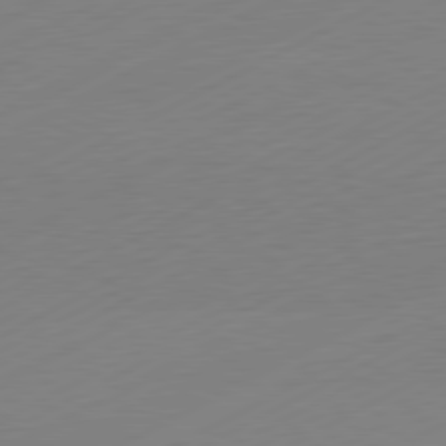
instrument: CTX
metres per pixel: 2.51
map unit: Hpe
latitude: -81.5966
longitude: 13.4832
